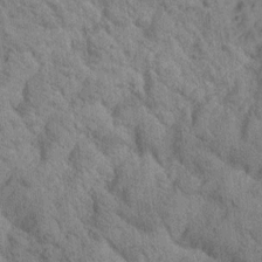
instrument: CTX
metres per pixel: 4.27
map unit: Htu
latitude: 0.0444
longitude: 174.6140
